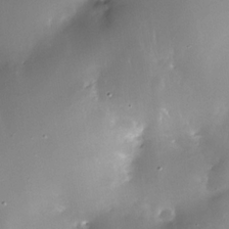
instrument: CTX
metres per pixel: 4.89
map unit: Nhe
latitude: -32.0283
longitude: -117.5749
